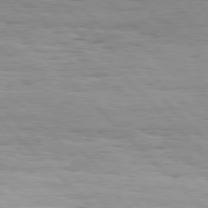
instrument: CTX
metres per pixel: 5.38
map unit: Hpe
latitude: 77.2915
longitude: -127.0270
